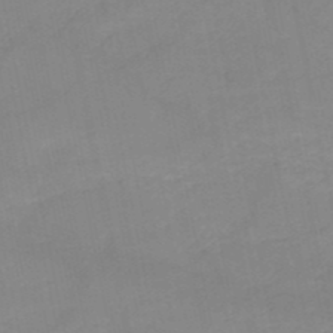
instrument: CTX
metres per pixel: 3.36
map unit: HNb
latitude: -50.2739
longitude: -40.3089
